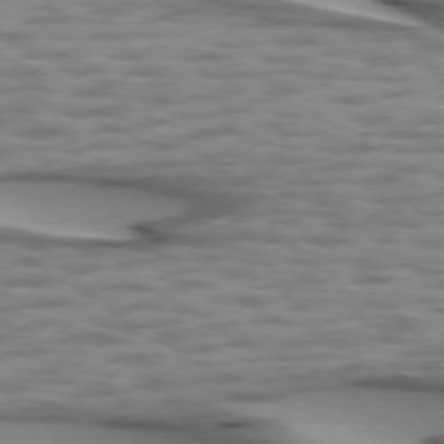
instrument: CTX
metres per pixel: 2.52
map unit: lApd
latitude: 74.6679
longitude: -50.6301
